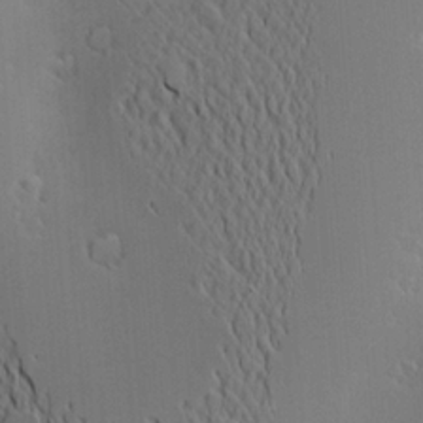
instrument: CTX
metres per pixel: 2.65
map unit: Nve
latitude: -9.3132
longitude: 174.1794
